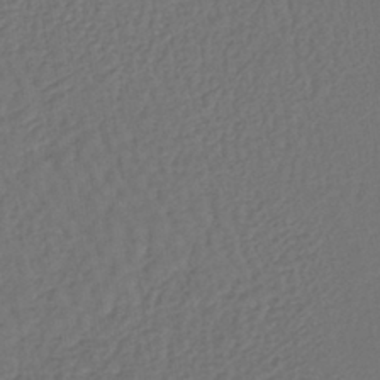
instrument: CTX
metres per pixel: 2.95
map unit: lHb
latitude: -39.5021
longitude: 62.2550
